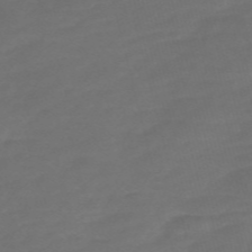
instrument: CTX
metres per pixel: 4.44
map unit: Nve
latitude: -58.4440
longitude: 56.0850
